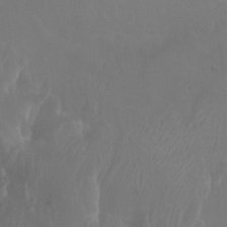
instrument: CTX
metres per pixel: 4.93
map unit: Nhu
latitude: -8.9164
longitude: -71.1781
